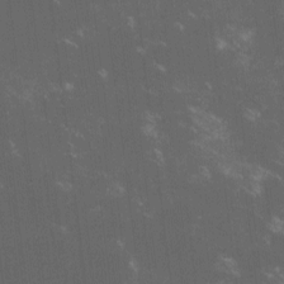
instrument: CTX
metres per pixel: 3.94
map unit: lHvf
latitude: -14.1039
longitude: -103.1403
